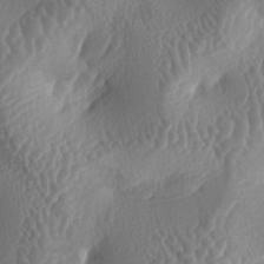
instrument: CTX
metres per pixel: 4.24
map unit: lAa
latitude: -5.5399
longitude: -128.5735
